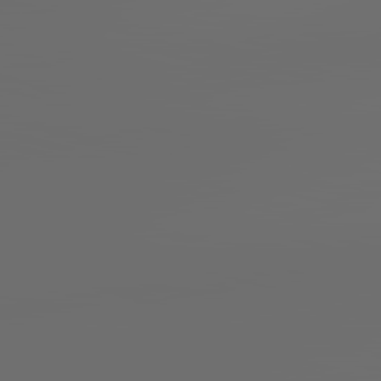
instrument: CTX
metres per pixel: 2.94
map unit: lApd
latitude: 83.7260
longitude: -128.2711
